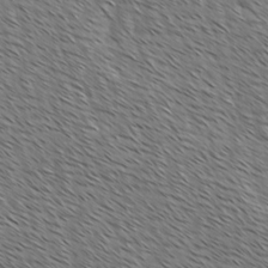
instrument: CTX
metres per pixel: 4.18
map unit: lAvf
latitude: -1.8801
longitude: -113.3482
